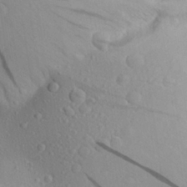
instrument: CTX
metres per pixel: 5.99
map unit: Aa
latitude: 24.9891
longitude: -145.1781
